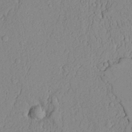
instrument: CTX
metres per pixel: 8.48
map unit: lAvf
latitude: 23.0269
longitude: -109.8394
